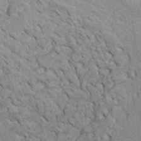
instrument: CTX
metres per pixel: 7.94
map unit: Ht
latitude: -2.9730
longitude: -15.3293
